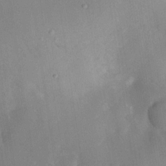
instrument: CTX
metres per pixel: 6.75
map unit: Nhe
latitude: -31.5588
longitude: -117.4049
